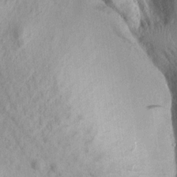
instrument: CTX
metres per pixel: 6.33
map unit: Aa
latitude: 15.8395
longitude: -145.1970
